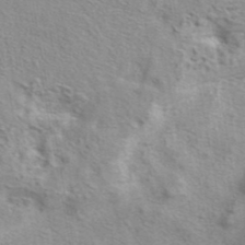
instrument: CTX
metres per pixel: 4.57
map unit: eAb
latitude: 41.6504
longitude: 103.8611
